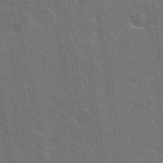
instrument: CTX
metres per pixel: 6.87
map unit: Nhu
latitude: 19.4615
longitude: -30.7058
